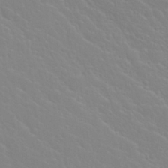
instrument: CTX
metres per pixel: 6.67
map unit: Nhu
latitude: 28.5734
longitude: -52.1767
